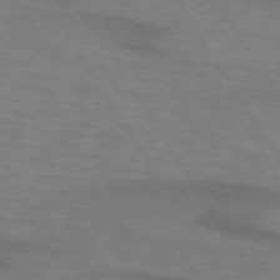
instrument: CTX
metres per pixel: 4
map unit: lApd
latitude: 73.8962
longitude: -62.4979
